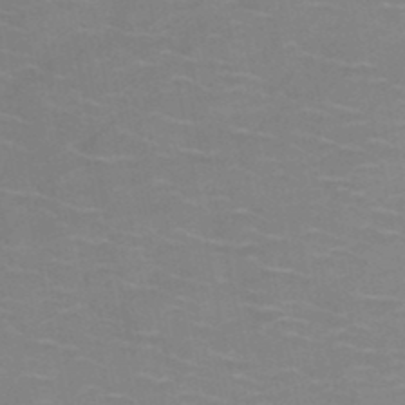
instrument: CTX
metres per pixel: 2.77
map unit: HNb
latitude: -47.2187
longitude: -47.0648
